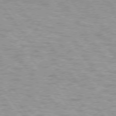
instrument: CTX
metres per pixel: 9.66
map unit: lApd
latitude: 75.0647
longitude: -48.1389
